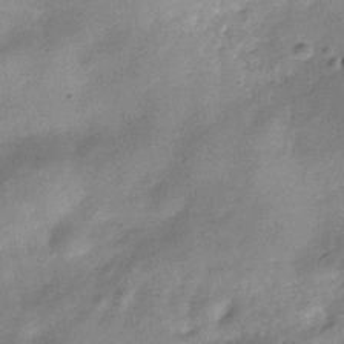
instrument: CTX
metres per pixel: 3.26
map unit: Hve
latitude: -31.7855
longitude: 94.2550
